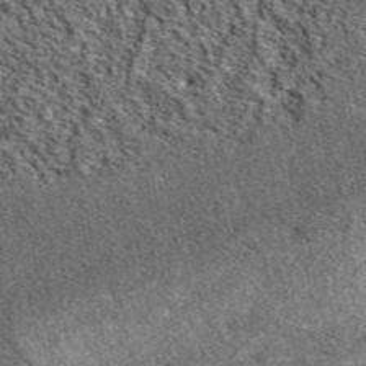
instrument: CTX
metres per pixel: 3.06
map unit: eAb
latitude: 39.8961
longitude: 110.0094
